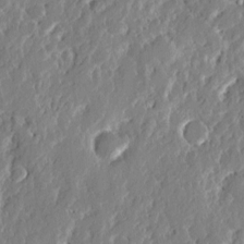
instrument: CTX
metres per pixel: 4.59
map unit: eHh
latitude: 3.3859
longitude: -77.8205
